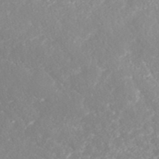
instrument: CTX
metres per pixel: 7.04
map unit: ANa
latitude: 42.0822
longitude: 28.5196
